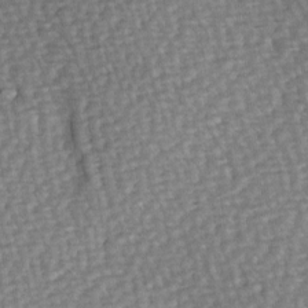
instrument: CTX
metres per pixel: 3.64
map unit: Hve
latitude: 3.1214
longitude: -120.8758
